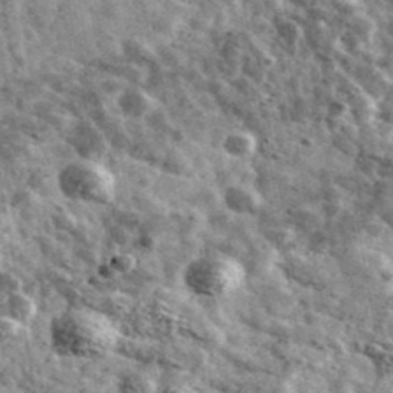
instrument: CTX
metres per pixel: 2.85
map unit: Ave
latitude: 41.1403
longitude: -107.6883
